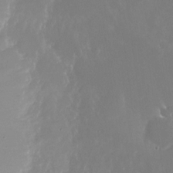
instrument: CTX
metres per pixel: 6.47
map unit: Nhu
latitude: -25.4832
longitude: -72.4412
